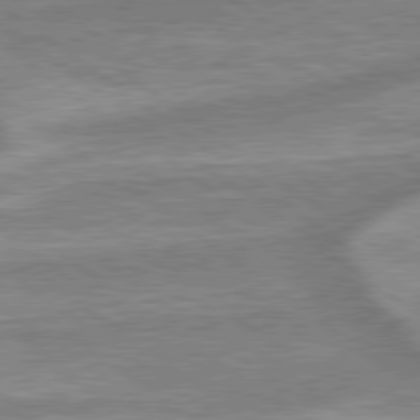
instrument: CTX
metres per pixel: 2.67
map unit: lApd
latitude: 79.4238
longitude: -170.8947
